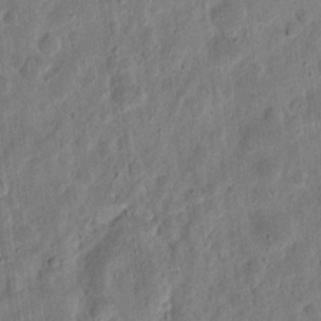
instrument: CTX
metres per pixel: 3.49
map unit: eHh
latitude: 11.1592
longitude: -73.4994
